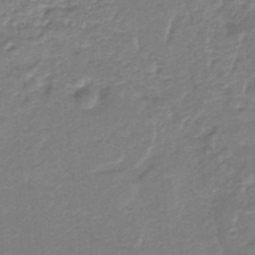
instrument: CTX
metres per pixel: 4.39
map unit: HNb
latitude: -34.8786
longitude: 60.4251
